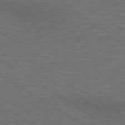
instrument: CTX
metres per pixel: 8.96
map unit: lApd
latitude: 80.4223
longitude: 118.5196
